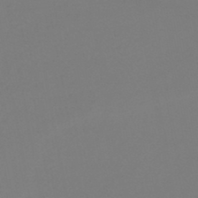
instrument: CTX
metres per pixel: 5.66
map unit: eHb
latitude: -46.3873
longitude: 85.8422
